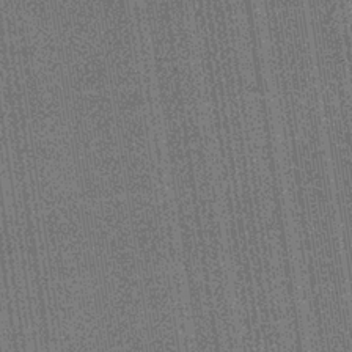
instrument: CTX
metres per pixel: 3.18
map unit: lHb
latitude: -35.0297
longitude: 63.2187
